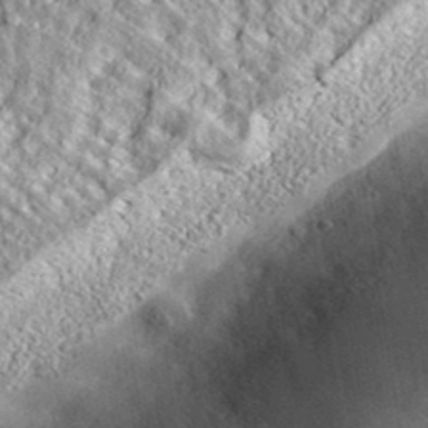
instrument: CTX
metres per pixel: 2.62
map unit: ANa
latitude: 39.1025
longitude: -91.4049
